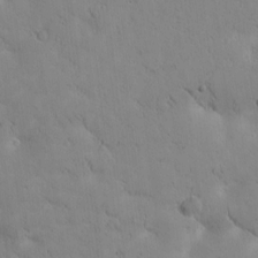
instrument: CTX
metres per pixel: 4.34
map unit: Htu
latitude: -1.5211
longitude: 174.8785
